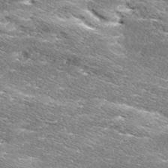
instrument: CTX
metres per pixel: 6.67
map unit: Ave
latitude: 17.0836
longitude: -136.6113
